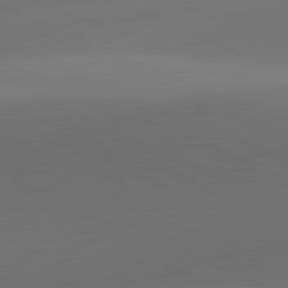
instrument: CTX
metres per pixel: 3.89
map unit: lApd
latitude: 81.8394
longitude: 130.8030
